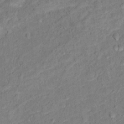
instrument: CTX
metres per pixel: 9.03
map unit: Hto
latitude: 12.5735
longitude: -38.7624
